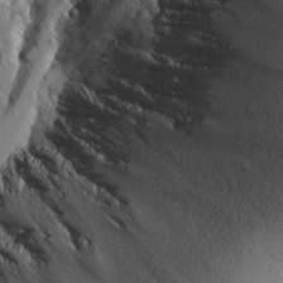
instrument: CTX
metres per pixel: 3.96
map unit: Aa
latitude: 24.4978
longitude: -132.1200
